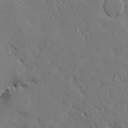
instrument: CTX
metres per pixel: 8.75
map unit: Ave
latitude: 15.7828
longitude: -140.8946
